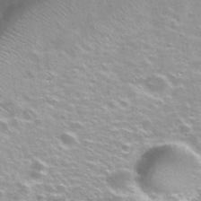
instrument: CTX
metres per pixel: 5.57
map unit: Nhu
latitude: 30.3468
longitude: -49.2915
